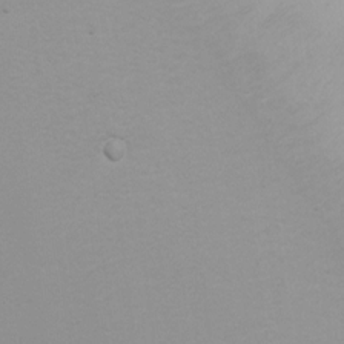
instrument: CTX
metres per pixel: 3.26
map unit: Hto
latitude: 7.0269
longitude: -30.9136
